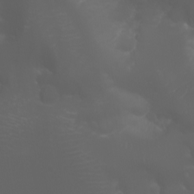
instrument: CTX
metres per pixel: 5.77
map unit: Nhu
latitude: -7.5588
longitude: -74.0822
